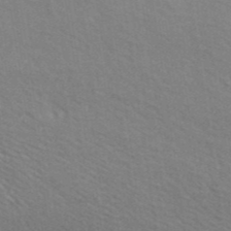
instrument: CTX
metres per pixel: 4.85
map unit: ANa
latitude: 41.3670
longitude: 29.6911
